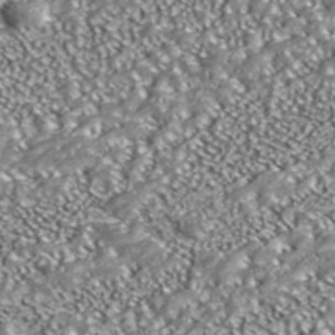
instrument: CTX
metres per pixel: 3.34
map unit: ANa
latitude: 43.4427
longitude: 36.6707
